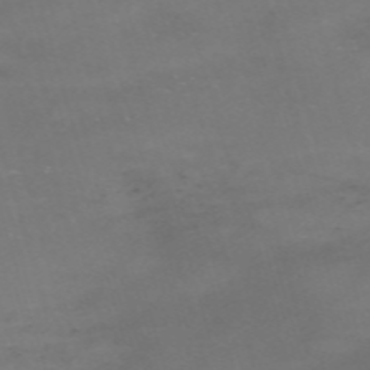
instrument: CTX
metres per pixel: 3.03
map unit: Nve
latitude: -59.9556
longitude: 60.2551
